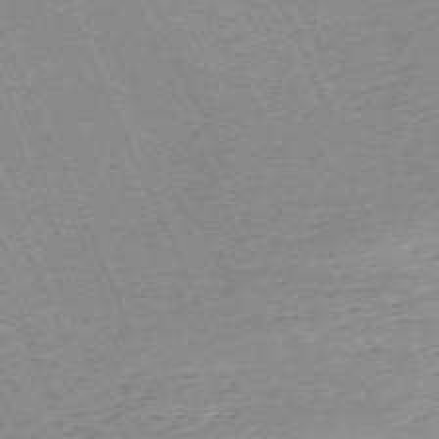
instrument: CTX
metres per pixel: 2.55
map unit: Nhu
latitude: -67.1242
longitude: 39.4077
